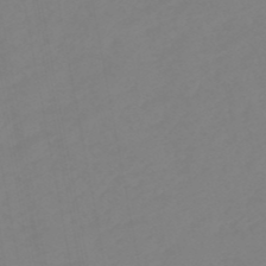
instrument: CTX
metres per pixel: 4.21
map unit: eHb
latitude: -49.5210
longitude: 84.6707
